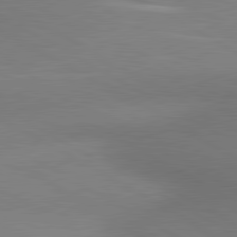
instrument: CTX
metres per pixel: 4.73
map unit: lApd
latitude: 80.8380
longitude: 155.8800
